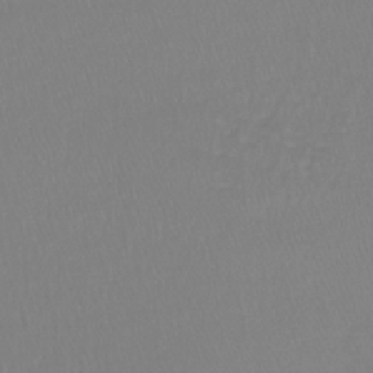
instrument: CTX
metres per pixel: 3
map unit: lHb
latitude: -41.6344
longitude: 64.5196
